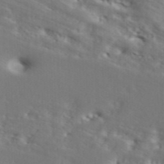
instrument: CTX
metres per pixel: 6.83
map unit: ANa
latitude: 43.2348
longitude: 48.7275
